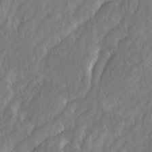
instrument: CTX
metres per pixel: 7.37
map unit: Ave
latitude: -1.1054
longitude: -113.5560
